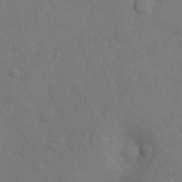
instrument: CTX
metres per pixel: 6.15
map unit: Hto
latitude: -6.7841
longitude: -35.3481
